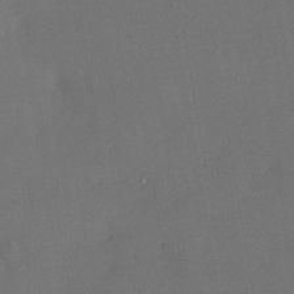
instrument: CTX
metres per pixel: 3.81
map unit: HNhu
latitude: 5.3104
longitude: 14.4818
